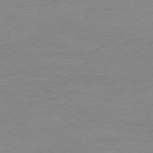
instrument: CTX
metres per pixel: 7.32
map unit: Ap
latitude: -77.8422
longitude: -88.2523
